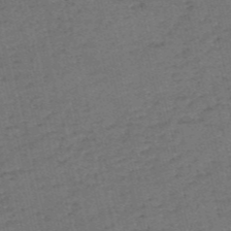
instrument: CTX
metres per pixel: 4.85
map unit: eHh
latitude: -55.0109
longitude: -89.6316
